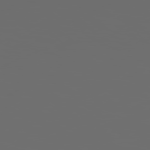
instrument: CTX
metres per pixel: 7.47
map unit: Hpe
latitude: 78.7247
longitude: 176.1417
